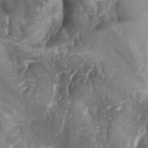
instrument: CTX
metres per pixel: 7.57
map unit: lAa
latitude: -6.3117
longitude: -126.5546
